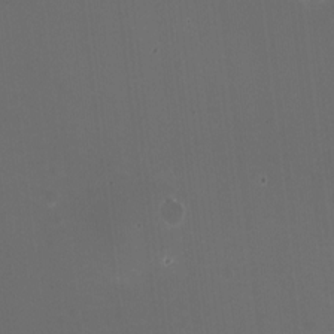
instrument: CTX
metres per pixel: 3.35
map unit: HNhu
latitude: -2.4251
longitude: -3.3292
